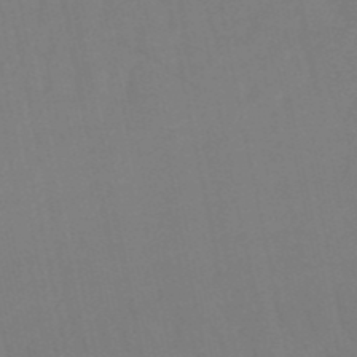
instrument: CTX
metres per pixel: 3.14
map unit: lHb
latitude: -50.2739
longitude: 71.2943
